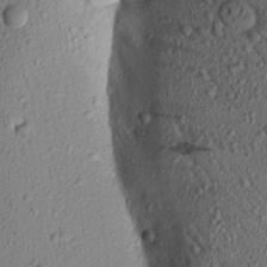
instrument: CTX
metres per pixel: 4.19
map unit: Aa
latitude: 17.3482
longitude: -147.0837
